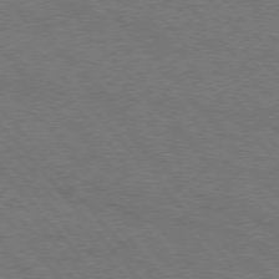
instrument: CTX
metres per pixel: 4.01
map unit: Hpe
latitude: 75.7828
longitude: -152.1389
